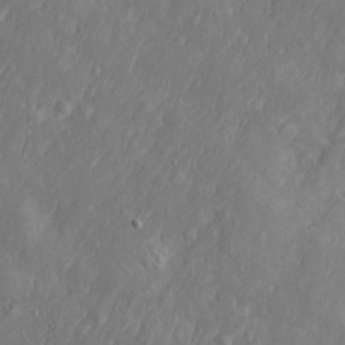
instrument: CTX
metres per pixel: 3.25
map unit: Htu
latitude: -6.2739
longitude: 160.1417
